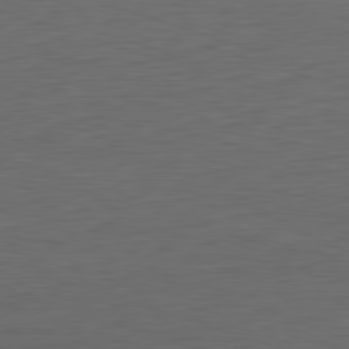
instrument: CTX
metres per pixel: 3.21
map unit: Ap
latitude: -82.1417
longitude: -77.4615
